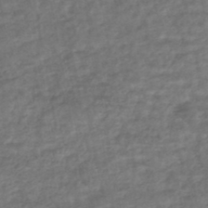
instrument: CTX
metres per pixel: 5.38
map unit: HNhu
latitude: -45.4454
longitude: 102.4629
